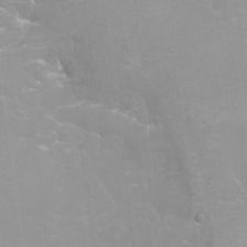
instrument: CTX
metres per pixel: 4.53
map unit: Aa
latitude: -8.8030
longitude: -71.4993
